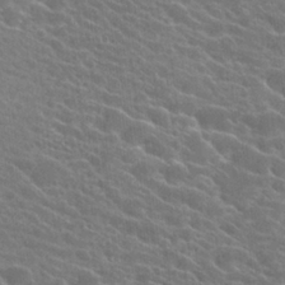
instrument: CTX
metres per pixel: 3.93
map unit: Hto
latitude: 24.6868
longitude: -40.6679
